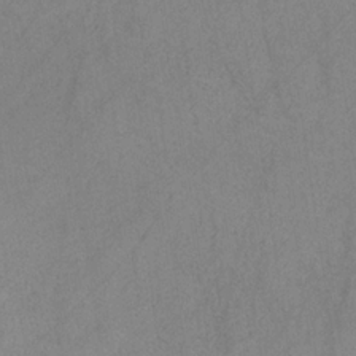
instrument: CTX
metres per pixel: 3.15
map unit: HNb
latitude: -31.4265
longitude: 62.5007
